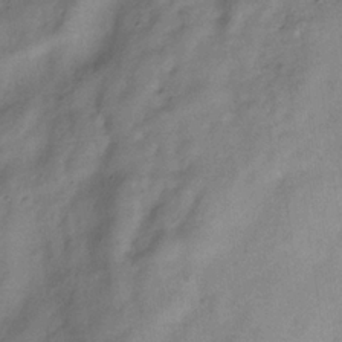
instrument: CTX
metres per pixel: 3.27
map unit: Hve
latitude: -34.0472
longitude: 89.5777
